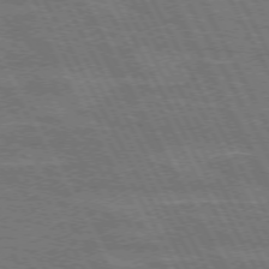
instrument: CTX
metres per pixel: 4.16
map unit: lApd
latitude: 71.7638
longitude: -54.8569
